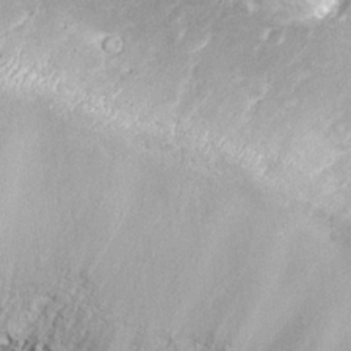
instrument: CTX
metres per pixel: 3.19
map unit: Nhu
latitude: 26.0633
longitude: -61.1025
